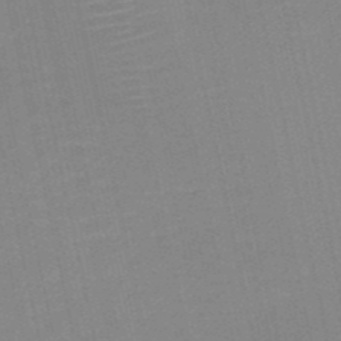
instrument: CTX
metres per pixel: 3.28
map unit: HNb
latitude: -51.7855
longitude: -48.1767
